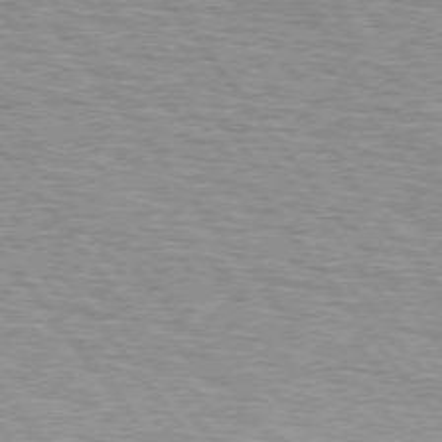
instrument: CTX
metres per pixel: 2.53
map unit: lApd
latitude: 75.1970
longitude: -75.9150
